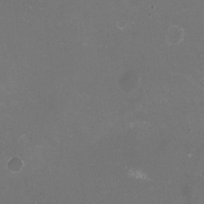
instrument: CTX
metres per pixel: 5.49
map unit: HNhu
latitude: -1.5399
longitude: -4.2900
